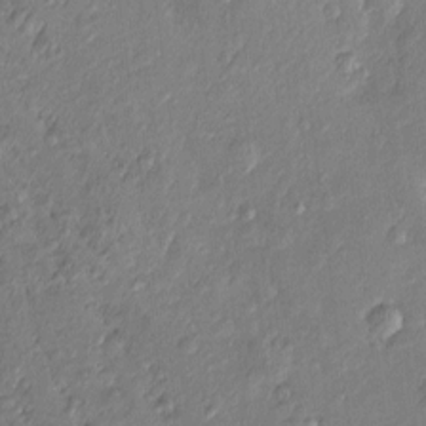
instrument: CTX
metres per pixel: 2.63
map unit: Htu
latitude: -6.8786
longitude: 174.9919
